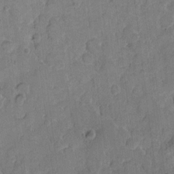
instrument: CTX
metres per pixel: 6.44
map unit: eHh
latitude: 10.7813
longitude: -64.6868
